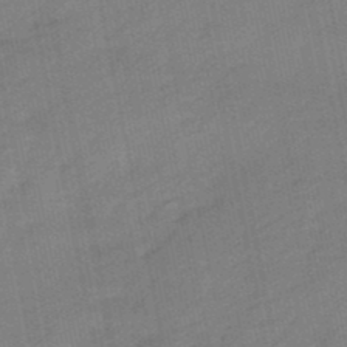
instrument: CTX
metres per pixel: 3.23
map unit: lHb
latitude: -48.7086
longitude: 80.2173
